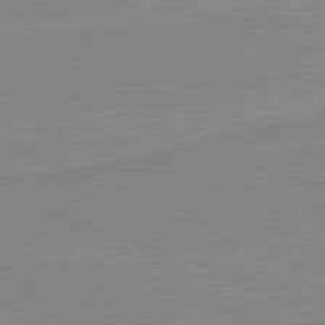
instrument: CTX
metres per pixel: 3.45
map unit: lApd
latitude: 80.0822
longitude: 169.4454
